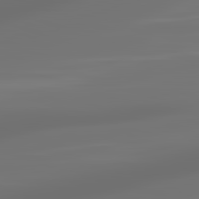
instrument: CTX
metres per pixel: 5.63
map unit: lApd
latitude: 83.4426
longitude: -129.0836
